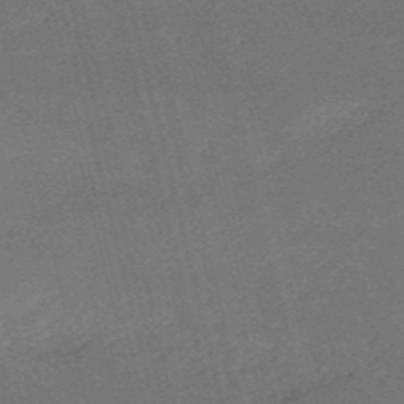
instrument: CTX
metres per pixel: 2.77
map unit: HNb
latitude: -54.7841
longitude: -36.7435
